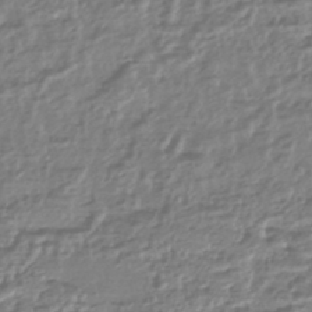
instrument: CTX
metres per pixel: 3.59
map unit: HNhu
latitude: -44.2173
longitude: 97.1998
